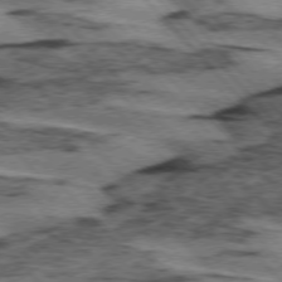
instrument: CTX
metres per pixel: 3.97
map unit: lApd
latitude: 75.1214
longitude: -78.5735
